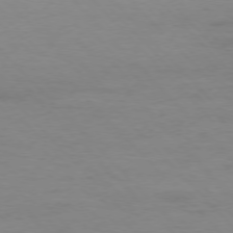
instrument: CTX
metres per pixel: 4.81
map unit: Ap
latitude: -77.1998
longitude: -83.2159
